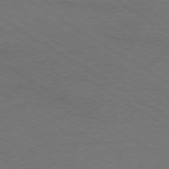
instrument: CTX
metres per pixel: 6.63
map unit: Ap
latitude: -79.4454
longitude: -84.6113
